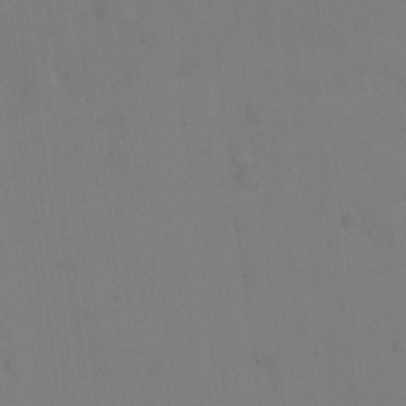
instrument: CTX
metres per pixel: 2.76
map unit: Hto
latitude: 0.3467
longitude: -33.9339
